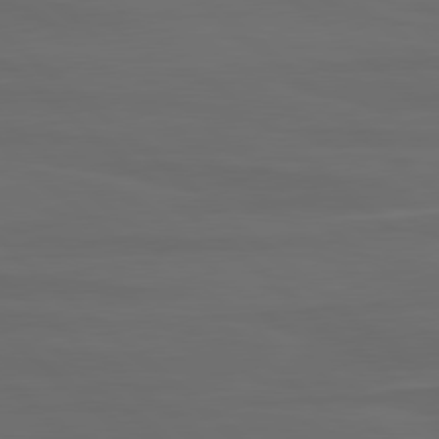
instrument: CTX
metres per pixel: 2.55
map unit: lApd
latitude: 80.0822
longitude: -114.5167
